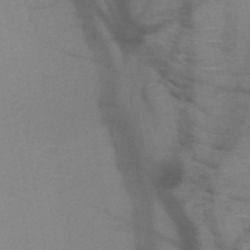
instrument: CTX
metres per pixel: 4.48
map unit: HNb
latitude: -46.1605
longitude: -41.0269
